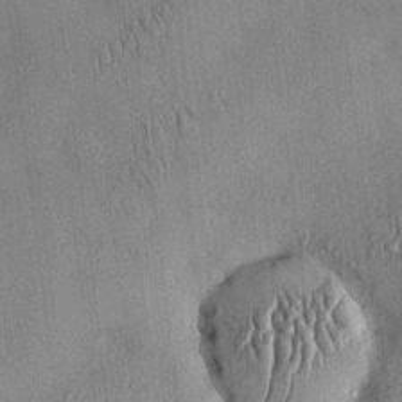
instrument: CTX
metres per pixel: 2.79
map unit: eHh
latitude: 0.3278
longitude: 15.0298
